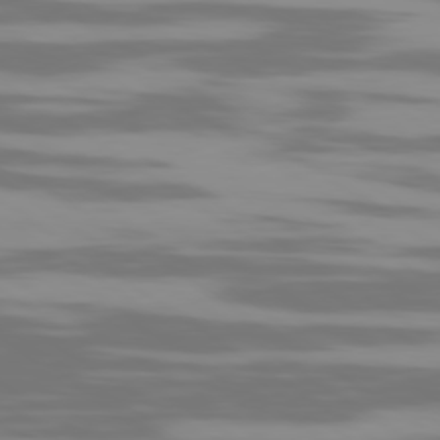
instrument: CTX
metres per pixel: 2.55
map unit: Ap
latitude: -79.8044
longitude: -103.5371
